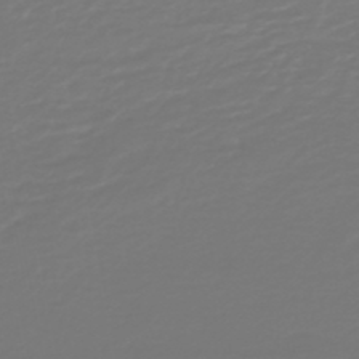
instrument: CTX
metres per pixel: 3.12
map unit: HNb
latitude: -46.9919
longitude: 54.1984
